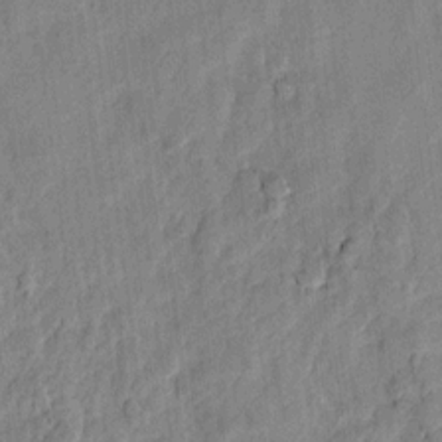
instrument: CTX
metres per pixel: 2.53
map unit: lAvf
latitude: 7.1592
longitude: 166.4062
